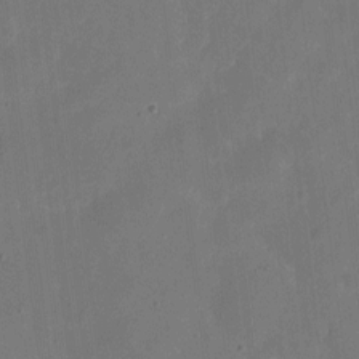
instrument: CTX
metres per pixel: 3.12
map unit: eHh
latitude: 4.9514
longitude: -66.4790
